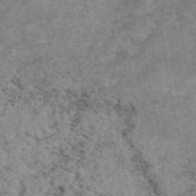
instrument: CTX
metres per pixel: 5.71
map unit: eAb
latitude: 48.7624
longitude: 105.3698
